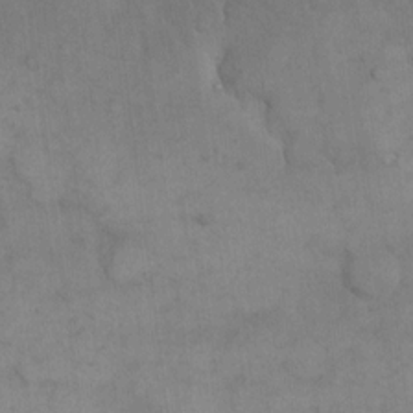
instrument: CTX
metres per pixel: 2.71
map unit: eHh
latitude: 15.4616
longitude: -66.9135
